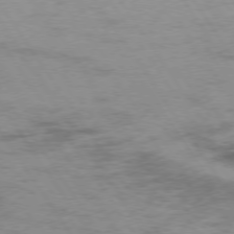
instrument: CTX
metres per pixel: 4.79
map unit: Hpe
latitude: 74.0822
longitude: -142.2145
